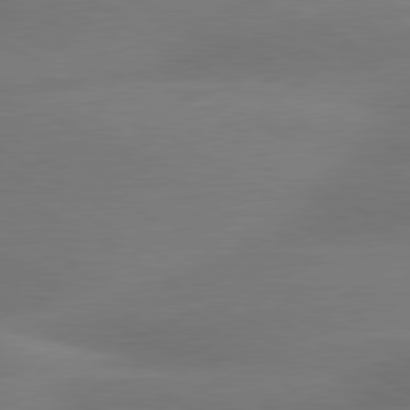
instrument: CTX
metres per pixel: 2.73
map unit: lApd
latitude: 79.8584
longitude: -89.1781
